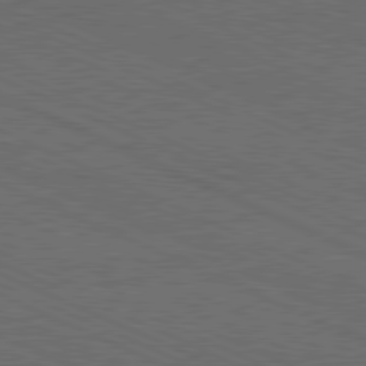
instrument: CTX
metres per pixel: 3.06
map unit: Hpe
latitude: -82.0661
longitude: 18.8408
